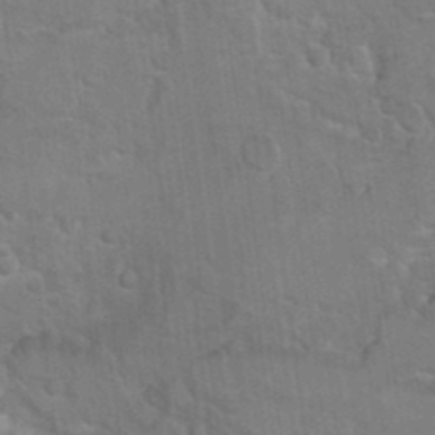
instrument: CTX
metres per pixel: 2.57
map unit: Hto
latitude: 9.5182
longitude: -35.5182
